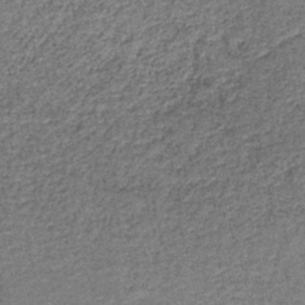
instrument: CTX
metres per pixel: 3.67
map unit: HNb
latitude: -39.8234
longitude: 49.8612
